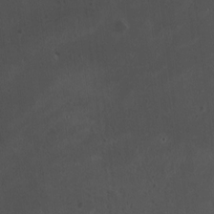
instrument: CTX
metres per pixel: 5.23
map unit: HNhu
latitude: 4.2522
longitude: 5.1053
